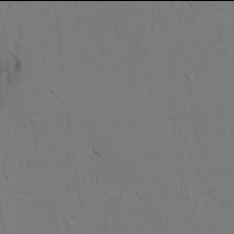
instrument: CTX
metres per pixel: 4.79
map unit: Aa
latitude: 21.9906
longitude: -124.8946
